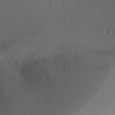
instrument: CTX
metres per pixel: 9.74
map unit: Ht
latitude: -10.5952
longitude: -34.3278
